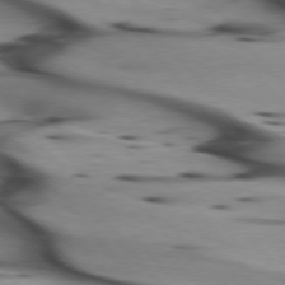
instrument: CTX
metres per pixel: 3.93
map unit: lApd
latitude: 75.3104
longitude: -65.8016
